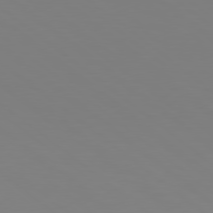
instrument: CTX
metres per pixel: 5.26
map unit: Hpe
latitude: 78.3656
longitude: -134.2522
